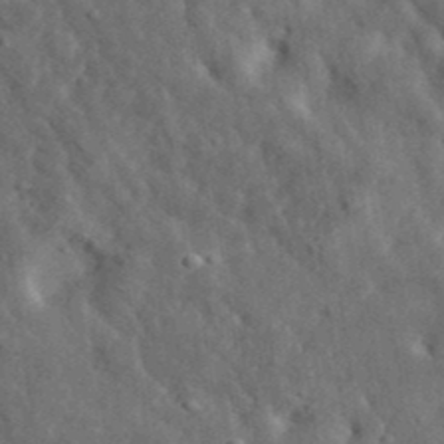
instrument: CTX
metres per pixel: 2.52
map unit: eHh
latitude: 36.4601
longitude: -80.1389
